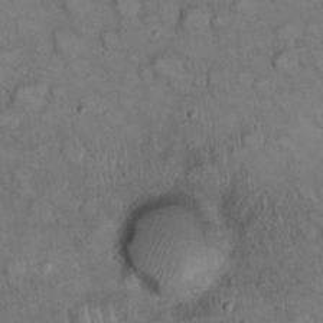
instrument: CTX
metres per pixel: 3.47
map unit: eHh
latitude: 22.4979
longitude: -60.3467
